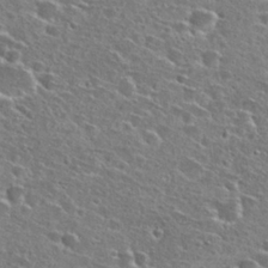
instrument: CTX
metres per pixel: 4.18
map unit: Hto
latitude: 26.8191
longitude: -47.1592
